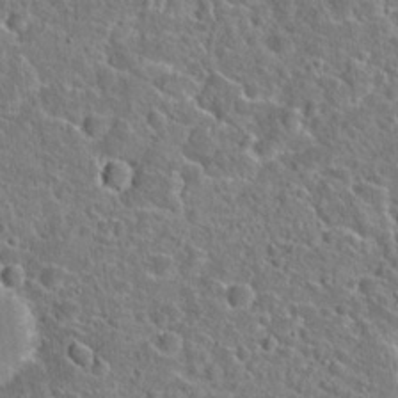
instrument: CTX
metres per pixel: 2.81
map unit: Hto
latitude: 23.2915
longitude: -46.0444
